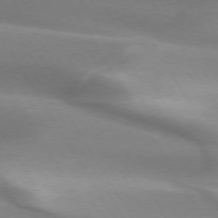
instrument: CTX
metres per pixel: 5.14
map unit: lApd
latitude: 73.0459
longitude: -51.8205
